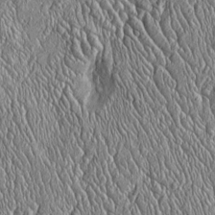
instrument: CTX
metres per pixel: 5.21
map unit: Htu
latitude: -4.4251
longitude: 158.2739
